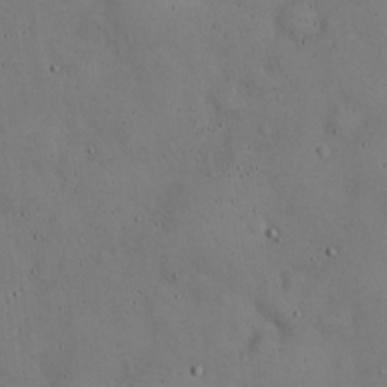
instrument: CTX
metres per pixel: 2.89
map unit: Hto
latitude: 15.4805
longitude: -60.0633
